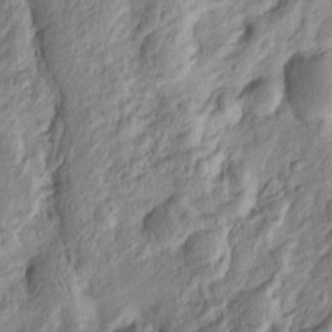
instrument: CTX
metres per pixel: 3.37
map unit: Htu
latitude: -5.1242
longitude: 156.2739
